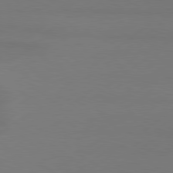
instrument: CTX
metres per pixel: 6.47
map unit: lApd
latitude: 79.1592
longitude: -131.6316
